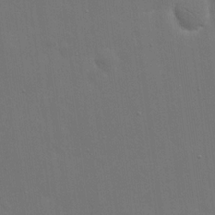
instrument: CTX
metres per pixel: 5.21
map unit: eHh
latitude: 19.5182
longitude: -66.9702
